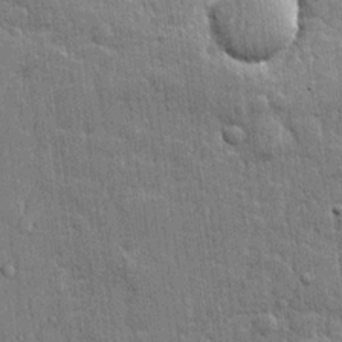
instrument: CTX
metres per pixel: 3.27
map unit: lHvf
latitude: 22.2522
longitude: 142.7085
